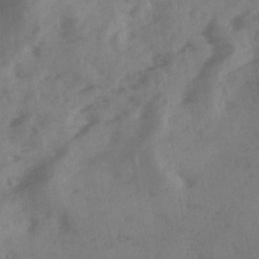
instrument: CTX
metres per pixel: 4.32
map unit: Ave
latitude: 18.6112
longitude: -131.2348
